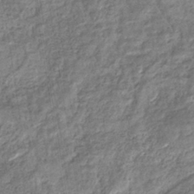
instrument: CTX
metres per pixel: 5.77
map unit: eHb
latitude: -36.1605
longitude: 79.7288
